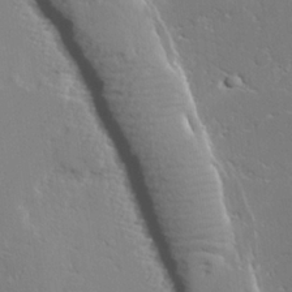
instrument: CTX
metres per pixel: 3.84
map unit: lAvf
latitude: 25.3103
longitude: -110.0444
